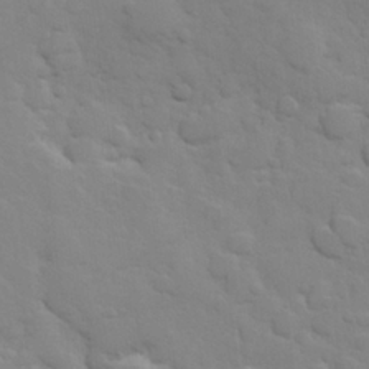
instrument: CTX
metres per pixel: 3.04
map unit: Hve
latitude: 24.3467
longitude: 148.5574
